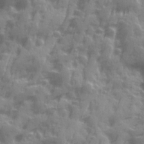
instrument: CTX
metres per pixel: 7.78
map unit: Ave
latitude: 19.5749
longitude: -132.0633
